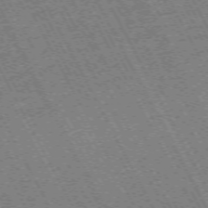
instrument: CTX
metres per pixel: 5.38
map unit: Hpe
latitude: -71.3510
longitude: 10.8786
